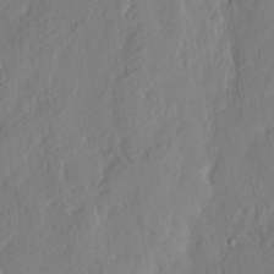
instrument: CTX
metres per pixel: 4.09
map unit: eHh
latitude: 3.4048
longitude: -77.4426
